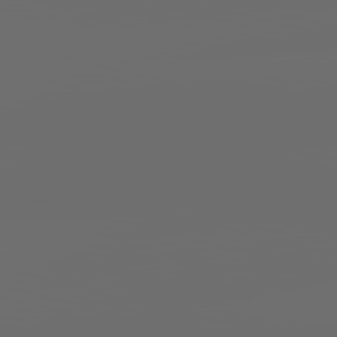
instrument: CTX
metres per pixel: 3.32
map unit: lApd
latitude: 83.7449
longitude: -128.7624
